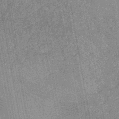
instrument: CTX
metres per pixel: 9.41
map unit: HNb
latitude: -44.6707
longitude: -37.5560
